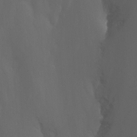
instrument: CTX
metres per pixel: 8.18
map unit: Nhu
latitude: -12.8975
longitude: -68.9325
